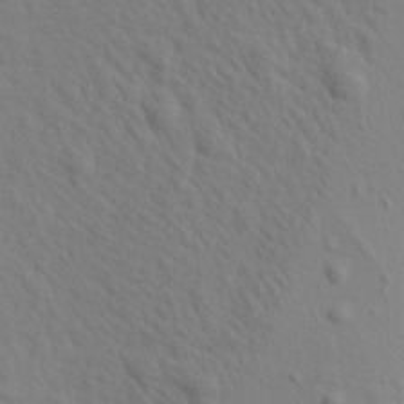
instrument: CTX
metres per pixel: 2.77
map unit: Aa
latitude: 18.7813
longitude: -142.3467
